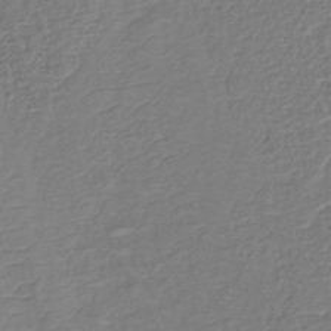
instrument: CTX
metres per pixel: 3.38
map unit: lHb
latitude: -41.8989
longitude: 78.6707
